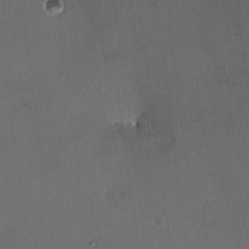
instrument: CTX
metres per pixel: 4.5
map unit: HNhu
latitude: 5.9528
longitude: 9.5966
